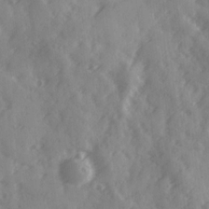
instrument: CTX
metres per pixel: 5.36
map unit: Ave
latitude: 18.8191
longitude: -131.5183
